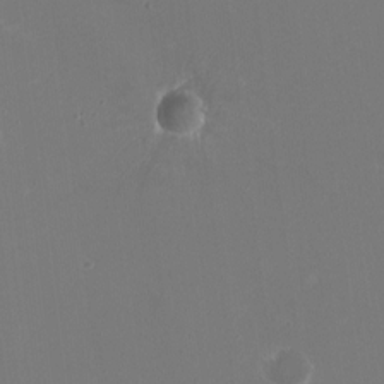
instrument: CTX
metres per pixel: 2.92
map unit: HNhu
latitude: -1.9745
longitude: -5.0836
